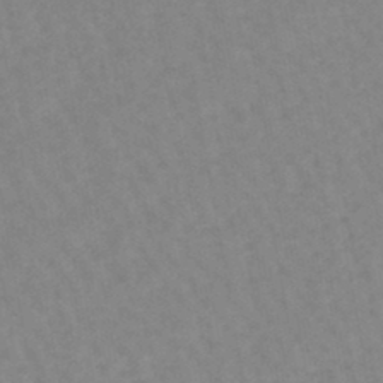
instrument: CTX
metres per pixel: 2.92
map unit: lHb
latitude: -44.3495
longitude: 80.3118
